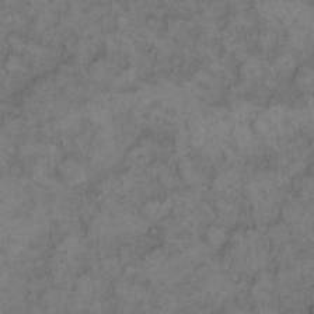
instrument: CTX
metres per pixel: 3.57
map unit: eHh
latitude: 12.6302
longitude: -63.8773
